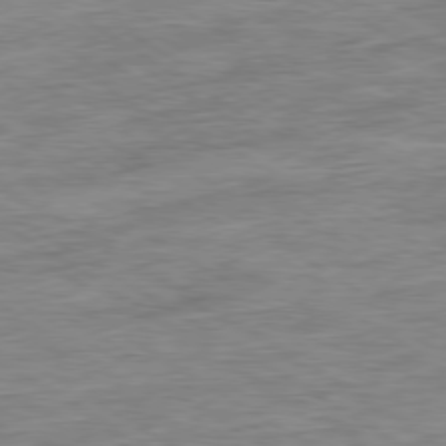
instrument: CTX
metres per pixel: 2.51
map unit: Ap
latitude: -79.8422
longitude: -47.9339
